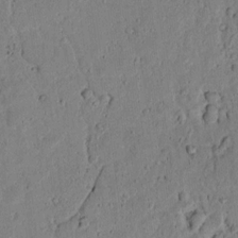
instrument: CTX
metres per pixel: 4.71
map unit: lAvf
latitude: 7.3671
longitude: 169.6155
